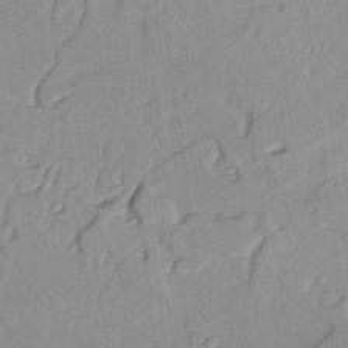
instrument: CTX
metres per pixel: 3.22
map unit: lAvf
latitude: 25.0836
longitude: -110.3845
